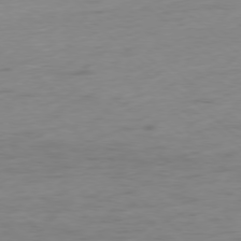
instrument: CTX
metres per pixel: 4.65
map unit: Ap
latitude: -78.1794
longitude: -63.2348
